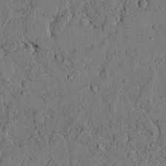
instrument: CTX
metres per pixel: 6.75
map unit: lAvf
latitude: 5.0080
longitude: 159.3887
